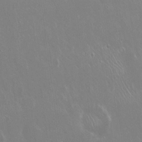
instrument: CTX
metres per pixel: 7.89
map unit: Hto
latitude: 18.4979
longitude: -56.9324
